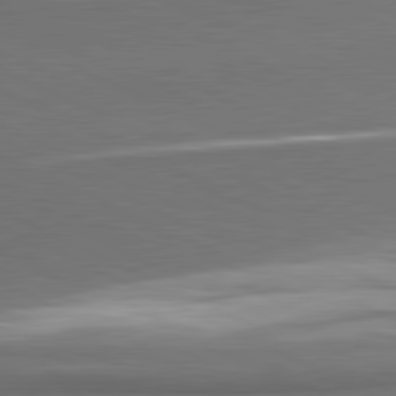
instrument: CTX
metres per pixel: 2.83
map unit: lApd
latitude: 81.1025
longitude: 175.1809
